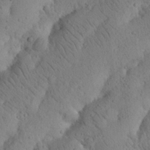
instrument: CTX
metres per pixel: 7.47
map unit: Nhu
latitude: 20.9703
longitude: -74.8947
